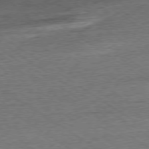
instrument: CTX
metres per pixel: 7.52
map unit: Ap
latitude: -78.7085
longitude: -85.5938
